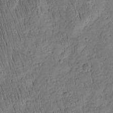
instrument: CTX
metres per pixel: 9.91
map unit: Nhu
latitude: -4.8219
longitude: -151.6694
